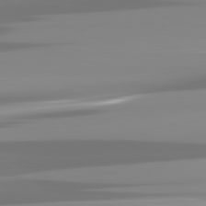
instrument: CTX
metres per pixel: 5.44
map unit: lApd
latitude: 82.0822
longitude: -138.5735
